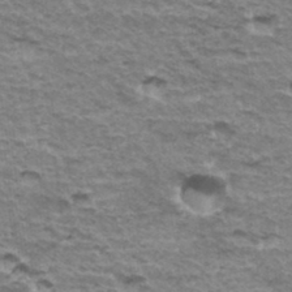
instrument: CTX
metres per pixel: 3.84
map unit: Hto
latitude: 35.7260
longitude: -43.0459
